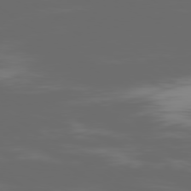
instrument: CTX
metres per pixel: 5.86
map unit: Ap
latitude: -79.7099
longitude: -59.7450
